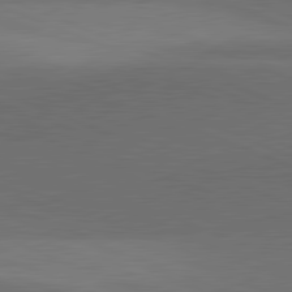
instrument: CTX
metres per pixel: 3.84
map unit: lApd
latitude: 81.7827
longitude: 137.2376
